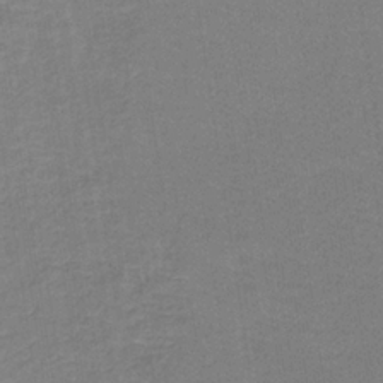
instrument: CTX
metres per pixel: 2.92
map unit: HNb
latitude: -34.5007
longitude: 54.3684
